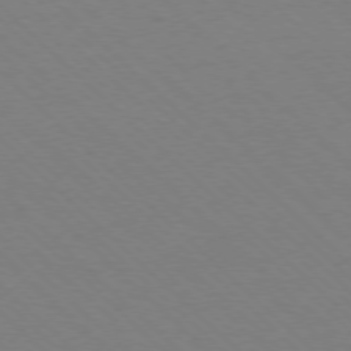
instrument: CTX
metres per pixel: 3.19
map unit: Ap
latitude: -77.6911
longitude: -85.2159
